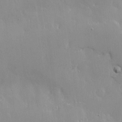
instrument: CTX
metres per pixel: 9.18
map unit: Nhe
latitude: -1.7856
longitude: -59.5560
